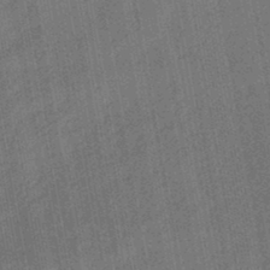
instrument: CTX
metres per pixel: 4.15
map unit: HNhu
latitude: -44.7652
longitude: 91.2187
